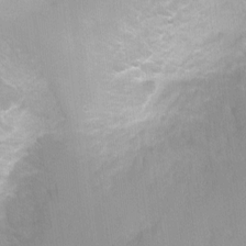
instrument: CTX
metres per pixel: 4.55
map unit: Ht
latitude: -1.1620
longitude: -20.4790
